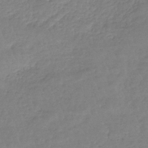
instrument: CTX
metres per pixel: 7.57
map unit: lHb
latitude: -41.3698
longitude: 68.8785
